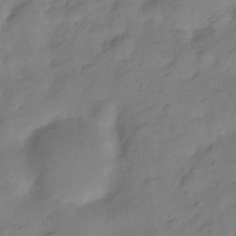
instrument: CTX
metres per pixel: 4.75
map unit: Hve
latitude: -28.5007
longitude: 92.6141
